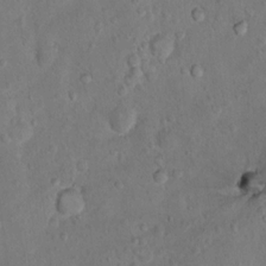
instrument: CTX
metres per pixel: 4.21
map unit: Hto
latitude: 12.3656
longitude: -36.5357
